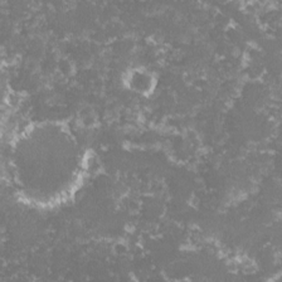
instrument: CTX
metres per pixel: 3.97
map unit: lHvf
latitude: -16.3685
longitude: -98.6868
